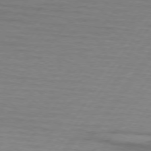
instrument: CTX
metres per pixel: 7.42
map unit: lApd
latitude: 74.1389
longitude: -78.6680
